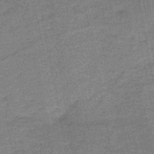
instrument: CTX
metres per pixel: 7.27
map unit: HNb
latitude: -47.3698
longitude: -36.1767
